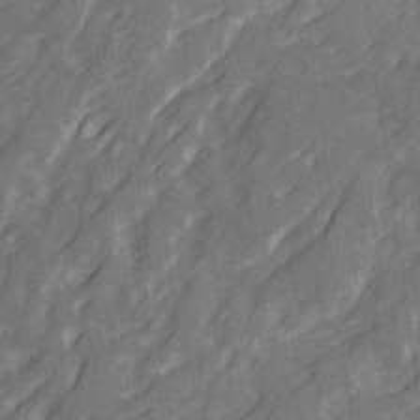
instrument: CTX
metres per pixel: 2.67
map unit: Ave
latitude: 20.8569
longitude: -132.4979
